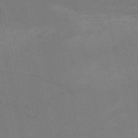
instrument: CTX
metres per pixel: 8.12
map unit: HNb
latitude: -53.2376
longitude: -47.9717
